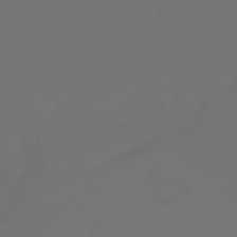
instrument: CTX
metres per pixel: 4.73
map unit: lHb
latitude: -43.8044
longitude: 75.6344
